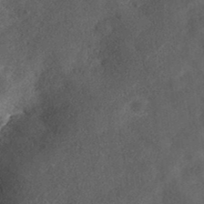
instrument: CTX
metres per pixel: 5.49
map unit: ANa
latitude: 37.5182
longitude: 17.7289
